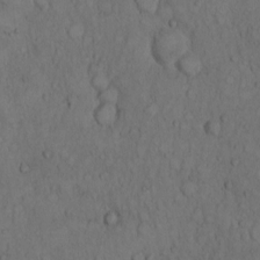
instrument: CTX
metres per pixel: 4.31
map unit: Hto
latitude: 9.1781
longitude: -57.8394
